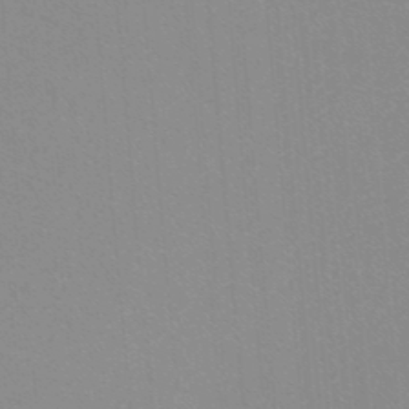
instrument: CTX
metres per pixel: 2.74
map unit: lHb
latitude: -48.1039
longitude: 63.8989
